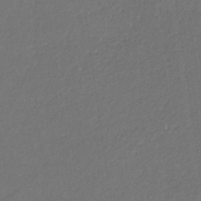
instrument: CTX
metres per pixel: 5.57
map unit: eHb
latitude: -30.8597
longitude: 68.5951
